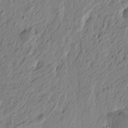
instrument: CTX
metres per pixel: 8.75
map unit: Htu
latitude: -4.7085
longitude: -179.8962
